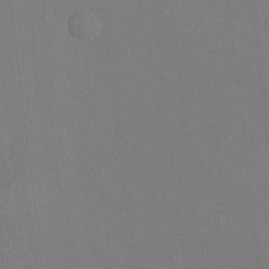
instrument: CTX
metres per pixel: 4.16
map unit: HNhu
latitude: 0.4790
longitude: -5.3482
